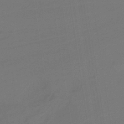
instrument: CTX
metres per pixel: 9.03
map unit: HNb
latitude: -37.5399
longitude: 54.9920
